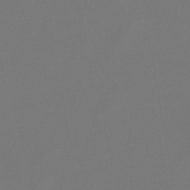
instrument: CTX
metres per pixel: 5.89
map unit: lHb
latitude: -47.3320
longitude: 72.5007
